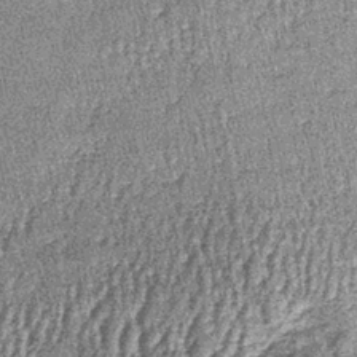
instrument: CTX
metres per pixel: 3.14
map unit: lHb
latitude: -39.0675
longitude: 67.1243
